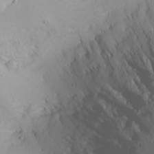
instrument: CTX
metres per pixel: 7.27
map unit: Nhu
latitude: -0.1795
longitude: -77.8394
